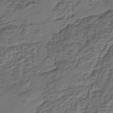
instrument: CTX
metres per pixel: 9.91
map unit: HNhu
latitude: -42.1038
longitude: 107.6344
